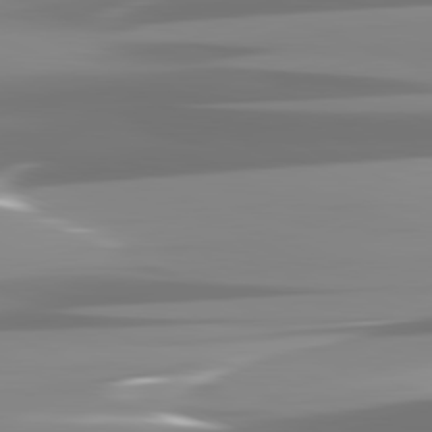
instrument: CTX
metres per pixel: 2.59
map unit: lApd
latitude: 82.0255
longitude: -137.1970
